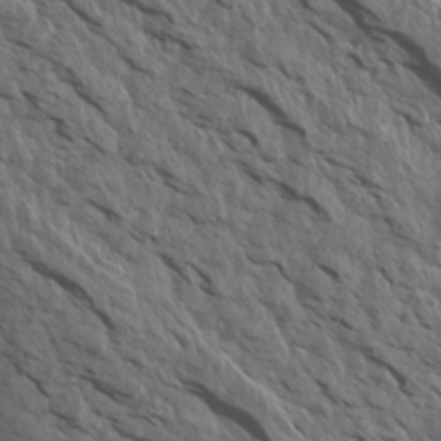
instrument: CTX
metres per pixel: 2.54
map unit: Aa
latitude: 14.4034
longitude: -143.4427
